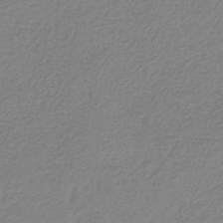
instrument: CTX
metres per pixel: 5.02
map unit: HNb
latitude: -33.6155
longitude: 55.6533
